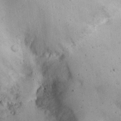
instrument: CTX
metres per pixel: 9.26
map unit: Nhu
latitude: 21.8584
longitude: -71.4048
